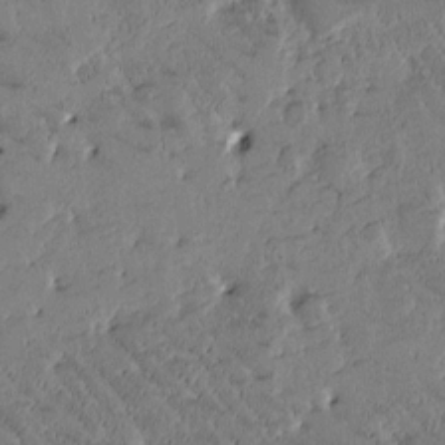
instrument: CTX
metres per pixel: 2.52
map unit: Htu
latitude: -1.9556
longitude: 176.2739
